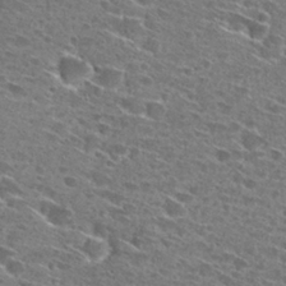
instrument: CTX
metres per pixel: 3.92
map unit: Hto
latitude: 27.6127
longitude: -46.2145
